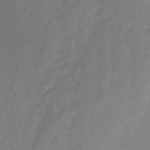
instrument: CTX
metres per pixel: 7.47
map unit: lHb
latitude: -41.4454
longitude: 59.3887
